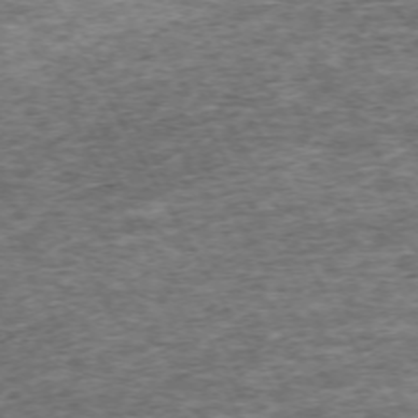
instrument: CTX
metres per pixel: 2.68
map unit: Hpe
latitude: -71.2754
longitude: 13.3321
